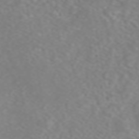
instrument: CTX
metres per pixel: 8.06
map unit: ANa
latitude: 45.0080
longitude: 22.3873
